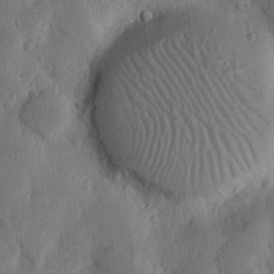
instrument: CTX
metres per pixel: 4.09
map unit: Nhu
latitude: 14.6491
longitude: -79.1592
